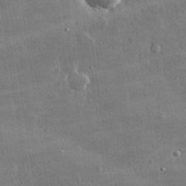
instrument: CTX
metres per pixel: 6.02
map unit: lHvf
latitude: 32.2334
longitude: -90.8947
